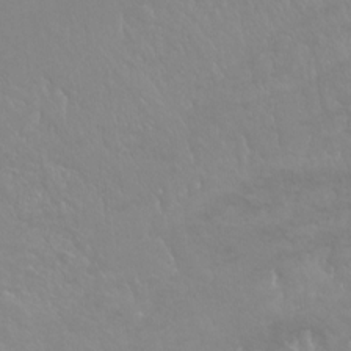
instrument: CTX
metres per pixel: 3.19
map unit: Ht
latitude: -14.6897
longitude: -43.1592
